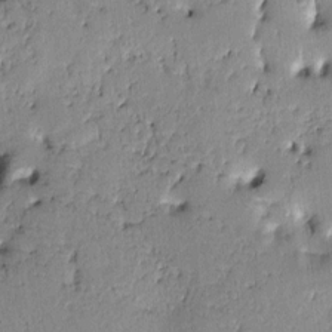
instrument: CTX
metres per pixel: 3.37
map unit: Htu
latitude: -0.1228
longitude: 171.8234
